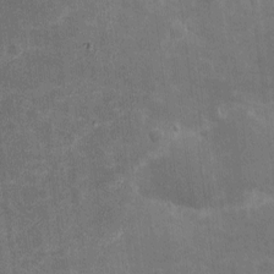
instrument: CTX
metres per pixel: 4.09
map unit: eHh
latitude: 4.6301
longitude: -70.9136
